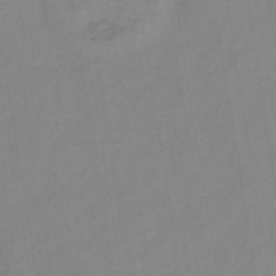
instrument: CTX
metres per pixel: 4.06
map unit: lHb
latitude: -40.0850
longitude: 74.3307
